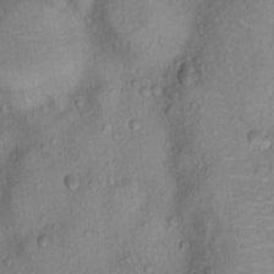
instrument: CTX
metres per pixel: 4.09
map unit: Hto
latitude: 16.1578
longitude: -40.3278
